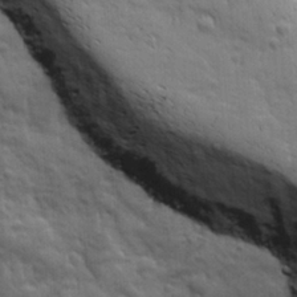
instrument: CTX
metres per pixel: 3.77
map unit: Ave
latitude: 19.2537
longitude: -133.6505
